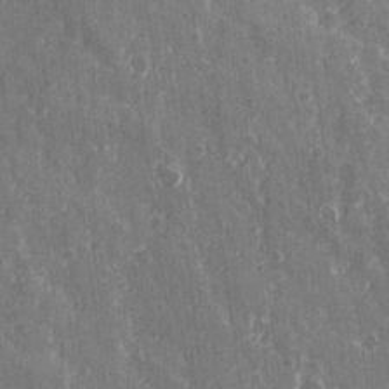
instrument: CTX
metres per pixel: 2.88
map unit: Ave
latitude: 21.0837
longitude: -133.9717
